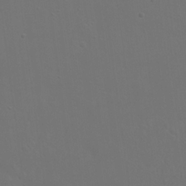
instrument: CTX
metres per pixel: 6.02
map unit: eHh
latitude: 23.8016
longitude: -69.5938
